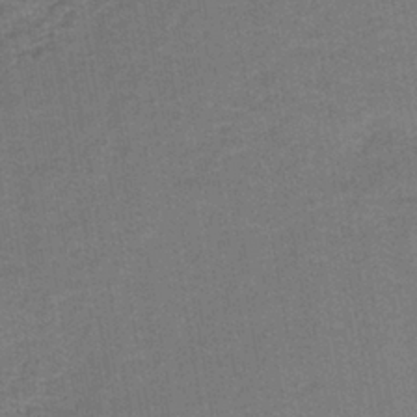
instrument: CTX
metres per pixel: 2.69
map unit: HNb
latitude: -37.0297
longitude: 51.9556
